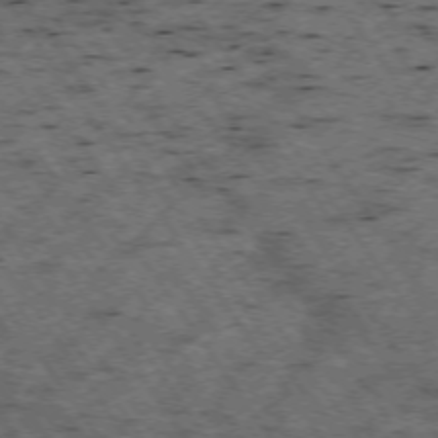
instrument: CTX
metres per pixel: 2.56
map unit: Hpe
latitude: -74.0472
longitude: 3.9556
